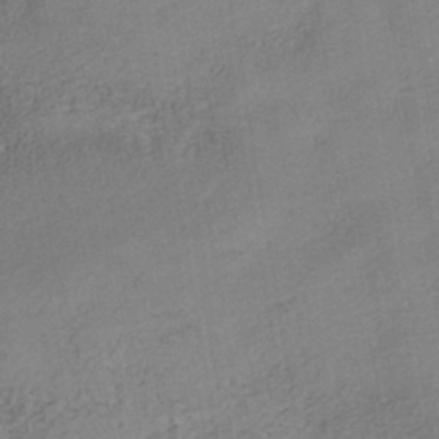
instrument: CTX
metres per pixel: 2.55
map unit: Nhe
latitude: -41.1053
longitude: -109.8394
